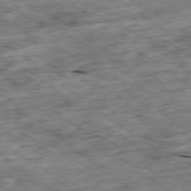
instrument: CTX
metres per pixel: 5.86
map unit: Ap
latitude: -79.2376
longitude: -86.4034
